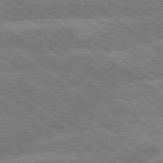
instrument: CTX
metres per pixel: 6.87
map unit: lApd
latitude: 79.5182
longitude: -161.0269
